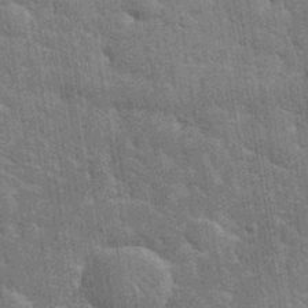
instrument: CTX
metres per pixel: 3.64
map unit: eHh
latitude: 35.6882
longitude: -65.8016
